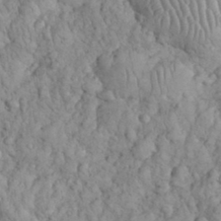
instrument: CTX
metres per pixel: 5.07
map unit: eHh
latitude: 33.2537
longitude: -65.0836
